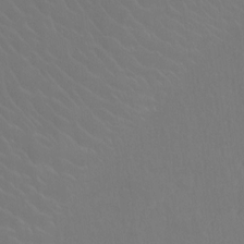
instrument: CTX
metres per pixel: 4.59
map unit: Hto
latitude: -10.3306
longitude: -38.0444
